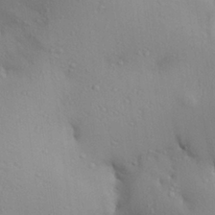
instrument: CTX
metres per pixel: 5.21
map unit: Aa
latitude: 29.3670
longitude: -132.6491
